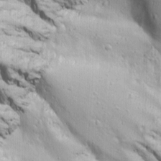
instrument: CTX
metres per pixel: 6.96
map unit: Ave
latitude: 22.3089
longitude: -137.1592
